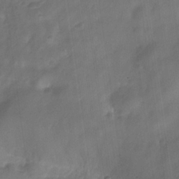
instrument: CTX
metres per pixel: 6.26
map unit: Hve
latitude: -32.0094
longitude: 92.8219
